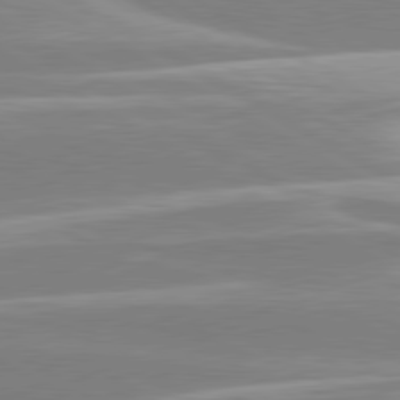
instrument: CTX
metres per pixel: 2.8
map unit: lApd
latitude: 80.5168
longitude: -128.3089
